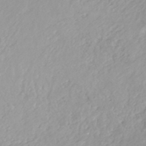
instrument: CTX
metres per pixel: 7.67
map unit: HNhu
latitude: -44.2362
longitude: 95.4265
